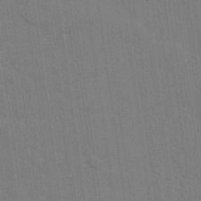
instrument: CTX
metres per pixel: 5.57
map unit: lAvf
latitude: 25.2159
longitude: -111.5371
